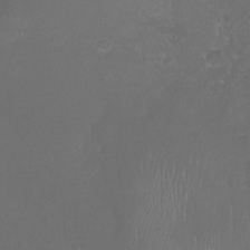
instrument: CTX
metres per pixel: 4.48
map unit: Nhu
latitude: -21.3887
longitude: -58.0633
